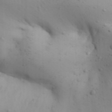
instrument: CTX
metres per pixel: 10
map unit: Aa
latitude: 30.1200
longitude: -145.8016
